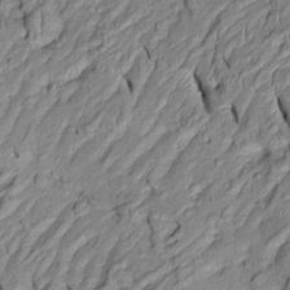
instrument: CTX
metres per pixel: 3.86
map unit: Htu
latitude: 1.4048
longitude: 149.2187
